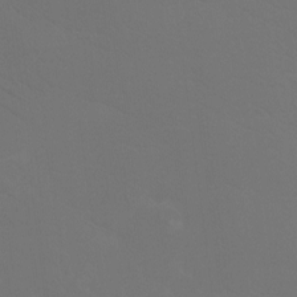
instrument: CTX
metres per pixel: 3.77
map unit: Htu
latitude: -13.2754
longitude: -48.2145
